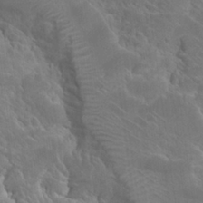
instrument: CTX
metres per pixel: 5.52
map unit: Hto
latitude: 27.1970
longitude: -41.5371
